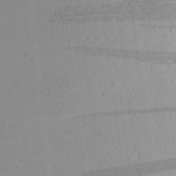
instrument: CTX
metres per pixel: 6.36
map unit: Hve
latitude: 2.9702
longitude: -120.9892
